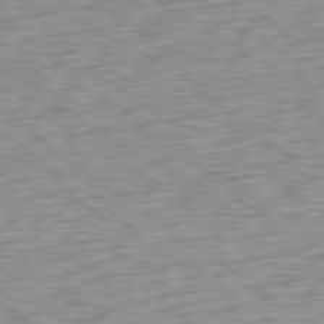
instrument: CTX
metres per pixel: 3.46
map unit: Ap
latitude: -79.8800
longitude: -70.1389
